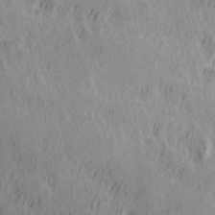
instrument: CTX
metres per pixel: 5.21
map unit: Hve
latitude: 25.8016
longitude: 146.1417
